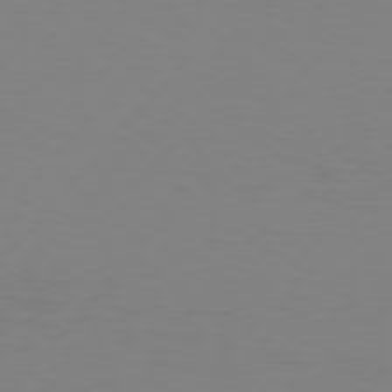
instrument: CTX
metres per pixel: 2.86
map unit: Hpe
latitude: 77.4237
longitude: -124.3278
